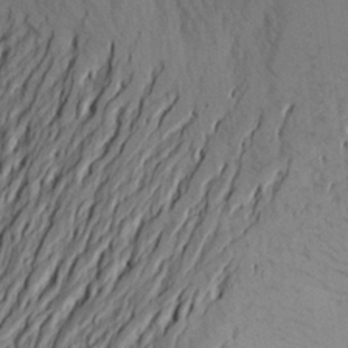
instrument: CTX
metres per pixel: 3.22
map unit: Aa
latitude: 26.4223
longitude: -142.8947
